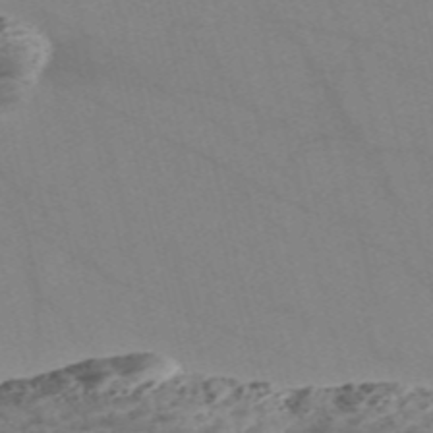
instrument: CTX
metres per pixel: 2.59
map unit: Nve
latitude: -57.1242
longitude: 50.9731
